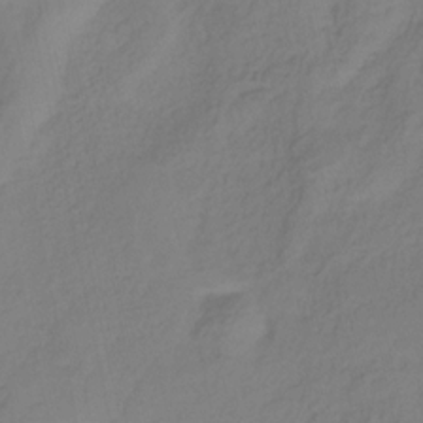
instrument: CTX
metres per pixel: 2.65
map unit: HNhu
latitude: -28.9920
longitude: 66.2928
